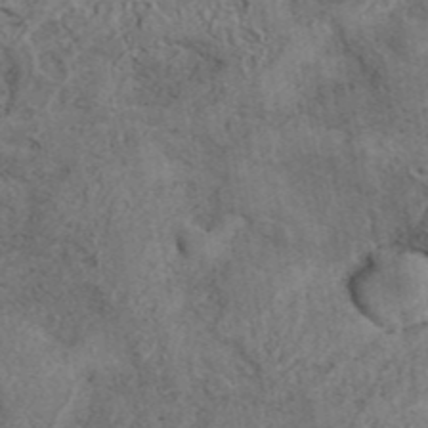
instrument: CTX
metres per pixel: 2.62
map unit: eAb
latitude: 43.0459
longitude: 109.6722
